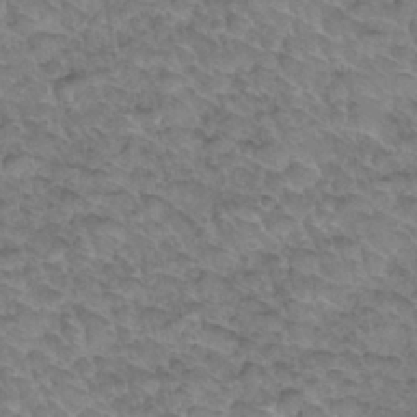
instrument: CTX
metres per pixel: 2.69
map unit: Hto
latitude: 34.1388
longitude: -48.1011
